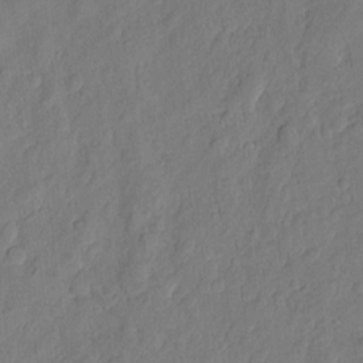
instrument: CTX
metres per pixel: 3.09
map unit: eHh
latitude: 6.8191
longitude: -75.1025
